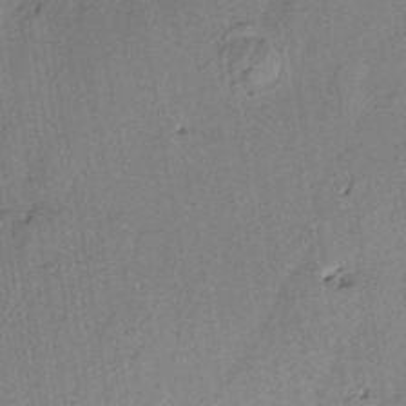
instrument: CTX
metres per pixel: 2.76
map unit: HNhu
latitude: 14.4034
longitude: 10.6519
